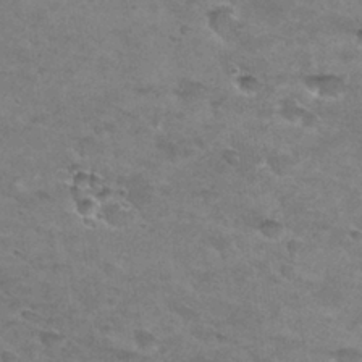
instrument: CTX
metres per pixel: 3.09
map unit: Hto
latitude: 29.9717
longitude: -46.3845
